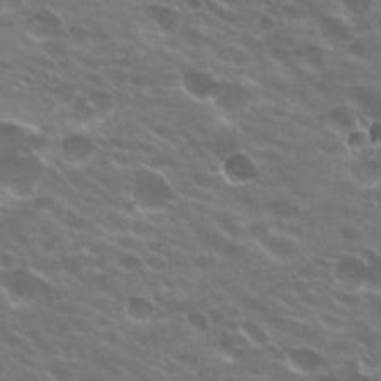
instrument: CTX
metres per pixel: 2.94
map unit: Hto
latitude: 24.6490
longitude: -37.3671
